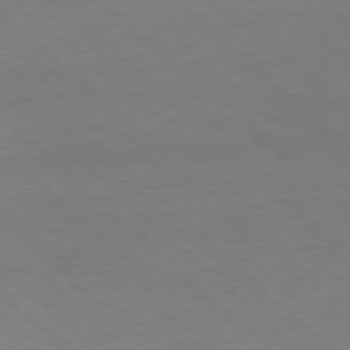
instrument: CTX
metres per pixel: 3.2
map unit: Hpe
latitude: -78.2739
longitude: 13.5021
